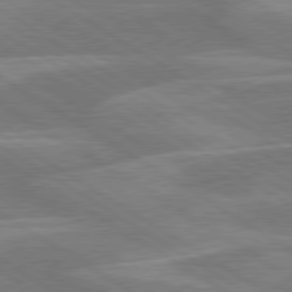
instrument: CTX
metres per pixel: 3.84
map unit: lApd
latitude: 79.6127
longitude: -123.2915
